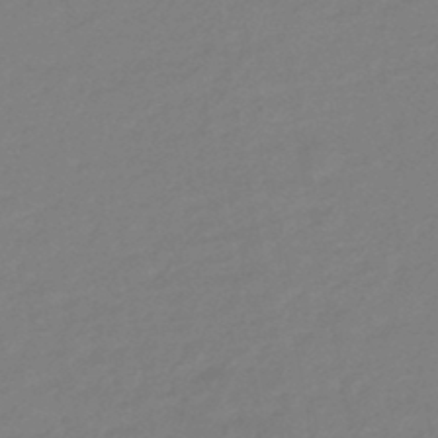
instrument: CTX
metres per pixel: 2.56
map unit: eHb
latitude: -46.1605
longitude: 88.6140
